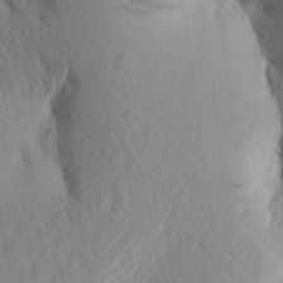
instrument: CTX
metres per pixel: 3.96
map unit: Aa
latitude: 25.1025
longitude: -149.8394
